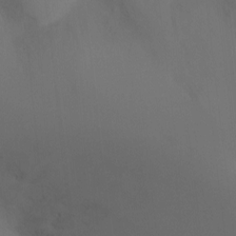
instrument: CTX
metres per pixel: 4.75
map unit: Ht
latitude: -10.8219
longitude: -28.1011
